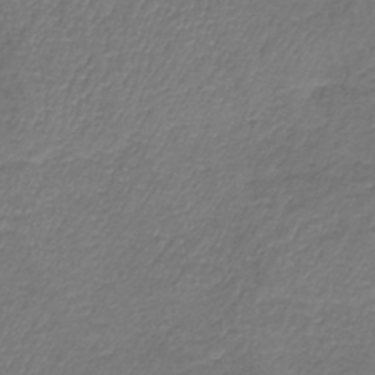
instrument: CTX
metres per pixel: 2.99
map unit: lHb
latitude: -39.4832
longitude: 73.2565
